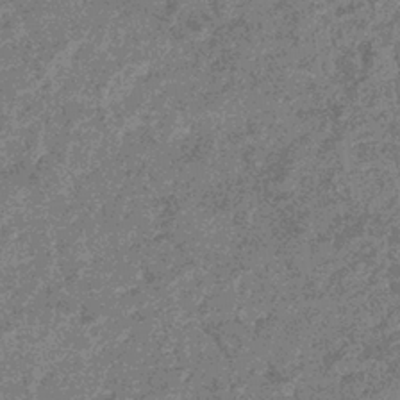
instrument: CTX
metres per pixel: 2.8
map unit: eHb
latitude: -35.9367
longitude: 76.8597
